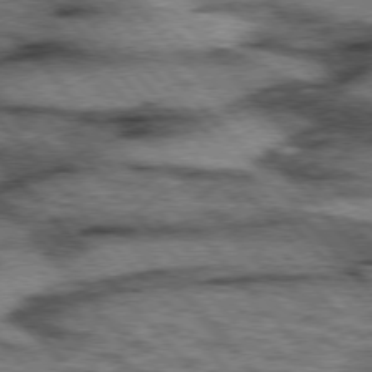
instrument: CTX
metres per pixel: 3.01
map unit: lApd
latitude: 75.7261
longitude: -49.8583
